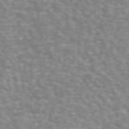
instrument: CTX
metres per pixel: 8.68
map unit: ANa
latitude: 44.7057
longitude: 28.0094
